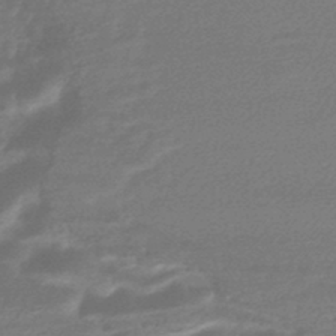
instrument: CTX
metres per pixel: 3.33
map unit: HNhu
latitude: -45.2376
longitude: 93.6722
